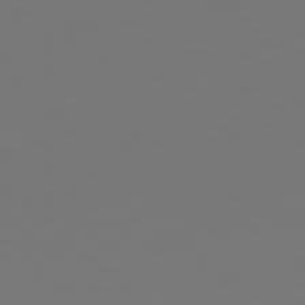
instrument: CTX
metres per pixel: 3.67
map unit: Hpe
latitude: 78.2334
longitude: 177.4454
